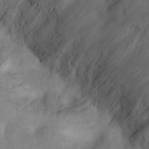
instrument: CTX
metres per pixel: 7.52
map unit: Nhu
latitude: 8.7246
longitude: -22.6868
